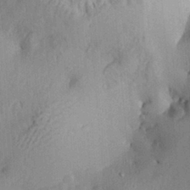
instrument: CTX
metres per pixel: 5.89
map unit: Aa
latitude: 29.3104
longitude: -133.1781
